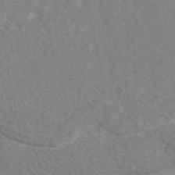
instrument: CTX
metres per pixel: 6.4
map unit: eAb
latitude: 48.3845
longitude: 117.5777
